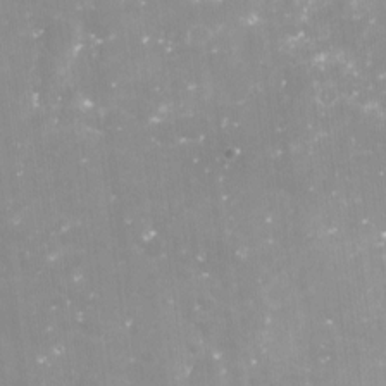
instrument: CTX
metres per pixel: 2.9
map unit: Nve
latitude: -17.8234
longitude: -59.0081
